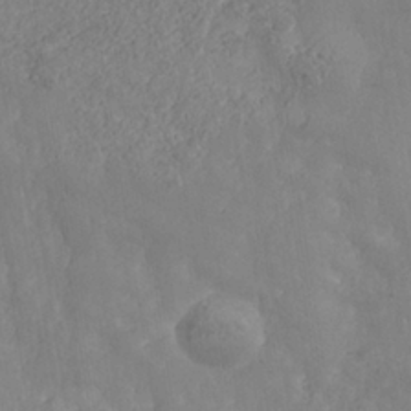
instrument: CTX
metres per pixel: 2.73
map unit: Nhe
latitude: -37.3131
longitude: 139.7478
